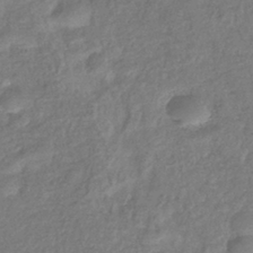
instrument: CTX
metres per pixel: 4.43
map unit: eHb
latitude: -38.9542
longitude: 81.2565
